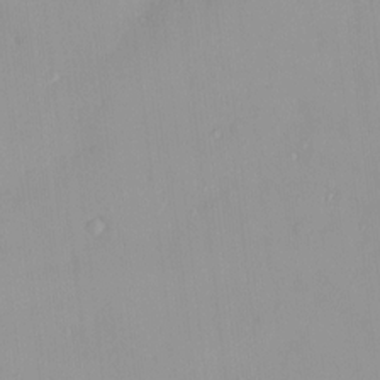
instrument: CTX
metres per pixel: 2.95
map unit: HNhu
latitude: 5.5371
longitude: 2.5762
